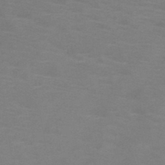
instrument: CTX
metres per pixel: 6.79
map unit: HNb
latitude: -46.3117
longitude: -46.7813
